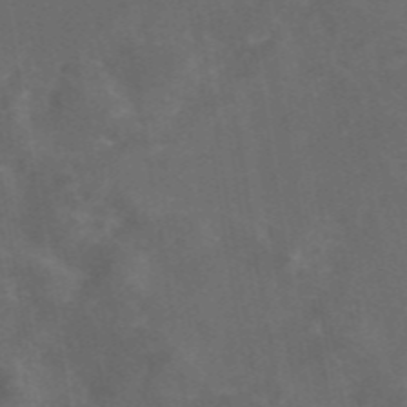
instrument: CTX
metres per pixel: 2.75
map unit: eAb
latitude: 46.5357
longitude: 126.2172
